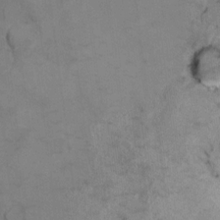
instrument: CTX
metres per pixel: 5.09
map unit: Ht
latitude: 9.3293
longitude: -32.5357
